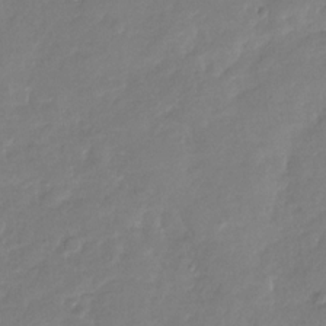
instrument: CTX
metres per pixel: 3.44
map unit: Nhu
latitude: -29.1242
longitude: -60.8947
